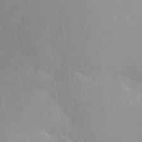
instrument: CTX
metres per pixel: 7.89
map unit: Ht
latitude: 2.8947
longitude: -33.8016
